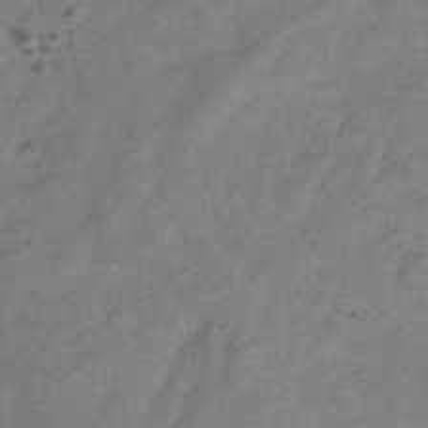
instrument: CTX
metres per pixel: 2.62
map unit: Hve
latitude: -33.7100
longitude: 89.9745
